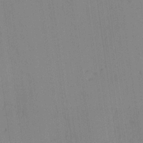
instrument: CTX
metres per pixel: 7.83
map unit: Aa
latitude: 25.6882
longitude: -137.6505
